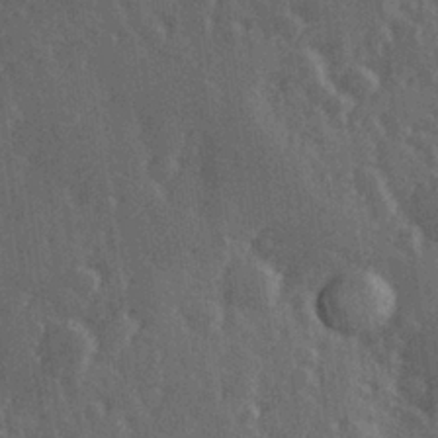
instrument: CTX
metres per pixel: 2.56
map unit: Hve
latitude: 27.0081
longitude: 147.0108
